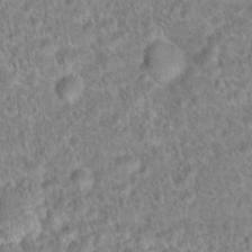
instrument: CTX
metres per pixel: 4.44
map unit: Hto
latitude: 18.1955
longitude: -40.9702
